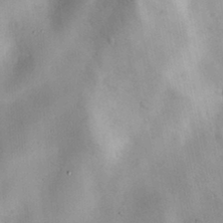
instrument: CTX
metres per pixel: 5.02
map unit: Nve
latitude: -7.8611
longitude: 174.6896
